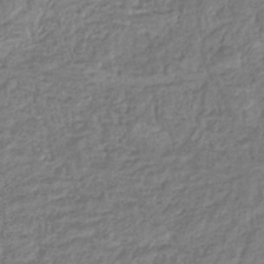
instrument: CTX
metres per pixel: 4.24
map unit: eHb
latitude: -36.8408
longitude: 80.2173
